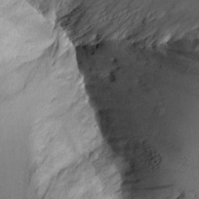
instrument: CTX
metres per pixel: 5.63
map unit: Aa
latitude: 11.0648
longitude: -127.1025
